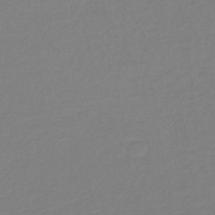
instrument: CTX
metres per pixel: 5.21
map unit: lHb
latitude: -44.5196
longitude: 59.8044
